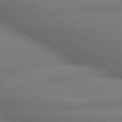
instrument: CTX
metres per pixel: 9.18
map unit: lApd
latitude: 79.6127
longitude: -167.2726
